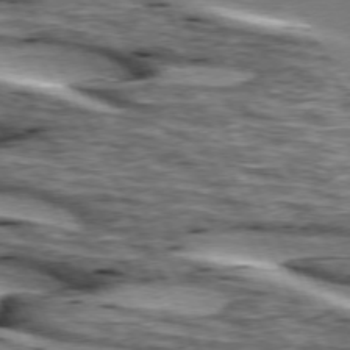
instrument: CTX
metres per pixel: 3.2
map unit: lApd
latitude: 74.0444
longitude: -54.6679
